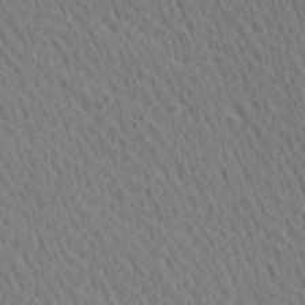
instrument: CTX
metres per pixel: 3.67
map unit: Ave
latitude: 21.0837
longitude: -139.4615
